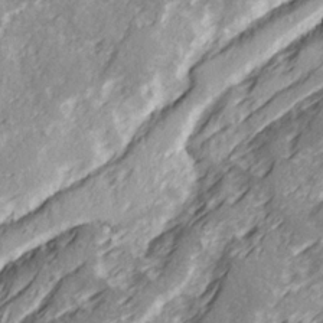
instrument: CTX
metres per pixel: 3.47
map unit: Ave
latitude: 22.3089
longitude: -132.5735
